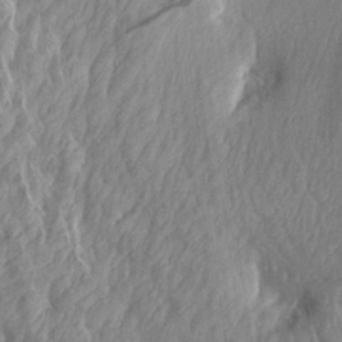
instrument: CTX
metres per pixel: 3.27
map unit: Aa
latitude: 18.2900
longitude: -145.7638
